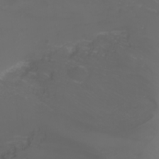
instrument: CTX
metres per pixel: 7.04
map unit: Nhu
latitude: -1.9367
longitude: -76.7813
